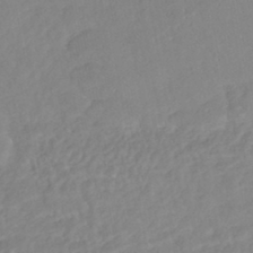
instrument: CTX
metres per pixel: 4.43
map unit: HNhu
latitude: -43.8800
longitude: 103.1053
